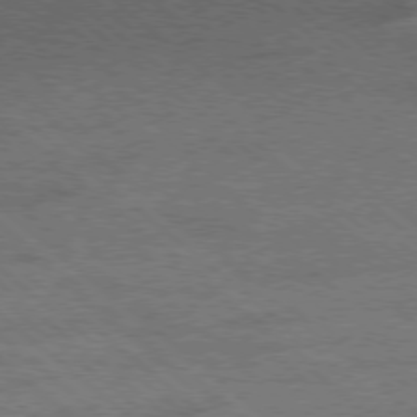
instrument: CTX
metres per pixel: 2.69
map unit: Ap
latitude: -78.7274
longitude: -101.4804
